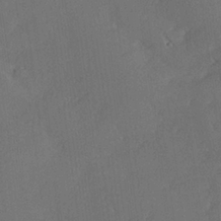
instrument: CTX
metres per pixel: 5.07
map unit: lHvf
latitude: 26.2334
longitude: 140.9164
